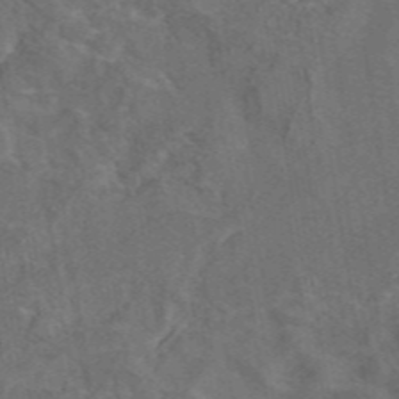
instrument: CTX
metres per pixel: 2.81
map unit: eAb
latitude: 46.2334
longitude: 109.5966
